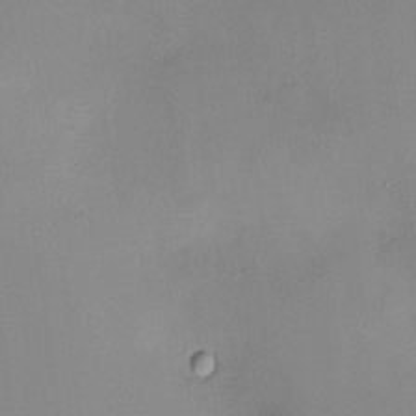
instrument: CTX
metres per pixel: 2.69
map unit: HNhu
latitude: 5.8772
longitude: 9.2943
